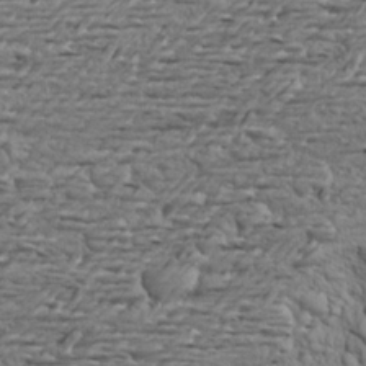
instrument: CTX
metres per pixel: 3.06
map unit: Aa
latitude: 22.2711
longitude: -143.8017
